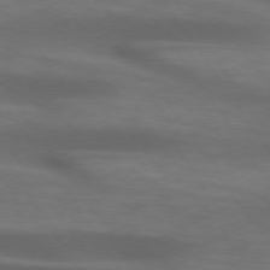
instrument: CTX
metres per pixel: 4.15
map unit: lApd
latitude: 74.1578
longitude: -52.6680
